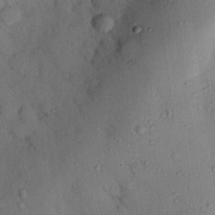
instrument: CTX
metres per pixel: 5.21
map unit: eHh
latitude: 25.7260
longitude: -75.6883
